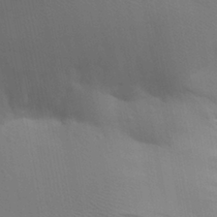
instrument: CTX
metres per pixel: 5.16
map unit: Aa
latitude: 27.8961
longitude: -139.6694
